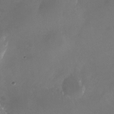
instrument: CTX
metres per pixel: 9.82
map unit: Nhu
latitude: -25.3321
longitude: -70.8758
